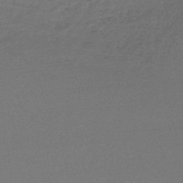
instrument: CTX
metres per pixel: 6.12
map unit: lHb
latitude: -45.4077
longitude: 57.8044
